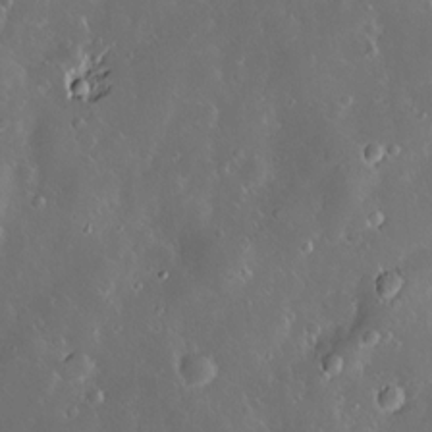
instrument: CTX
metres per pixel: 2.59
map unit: Hve
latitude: -10.9542
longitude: 174.9730
